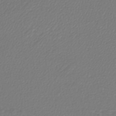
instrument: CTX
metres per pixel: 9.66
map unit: lHb
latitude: -43.6154
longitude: 69.2564
